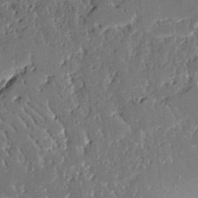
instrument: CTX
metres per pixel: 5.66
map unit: Aa
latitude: 12.6680
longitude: -126.3090
